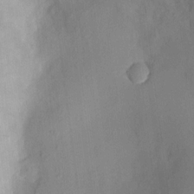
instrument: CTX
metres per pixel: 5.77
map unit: HNhu
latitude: 8.1389
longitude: -3.6127
